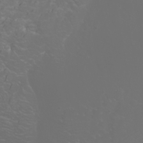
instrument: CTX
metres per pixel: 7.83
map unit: Nhu
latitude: -9.7478
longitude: -69.9528
